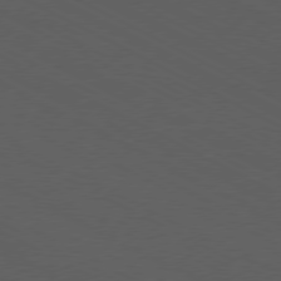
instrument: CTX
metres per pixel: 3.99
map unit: Ap
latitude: -77.3510
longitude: -74.4412
